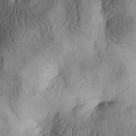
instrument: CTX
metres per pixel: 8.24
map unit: lAa
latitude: 5.6127
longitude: -113.8394
